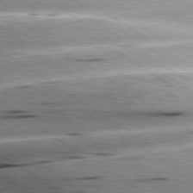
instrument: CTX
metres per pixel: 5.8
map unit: lApd
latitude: 79.7072
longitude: -155.5371
